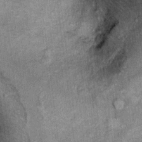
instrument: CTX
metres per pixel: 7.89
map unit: Hto
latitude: 10.2523
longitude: -37.5560
